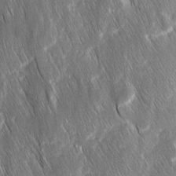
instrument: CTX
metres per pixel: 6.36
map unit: Ave
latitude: 9.1970
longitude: -104.9514
